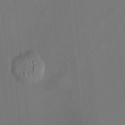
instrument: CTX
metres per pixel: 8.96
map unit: HNhu
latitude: 0.3467
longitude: -5.5182
